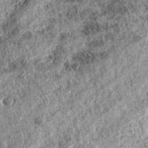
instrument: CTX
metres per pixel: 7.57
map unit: eAb
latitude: 36.9513
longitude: 111.9556
